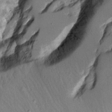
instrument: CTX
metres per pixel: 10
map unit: Aa
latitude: 12.5357
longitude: -126.1200
